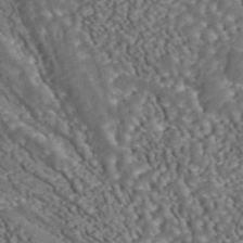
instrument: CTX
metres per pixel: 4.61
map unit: ANa
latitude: 44.5735
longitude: 38.8219
